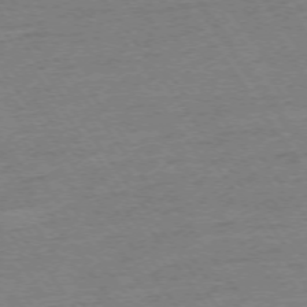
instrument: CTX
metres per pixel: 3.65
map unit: Ap
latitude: -74.3496
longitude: -82.8946
